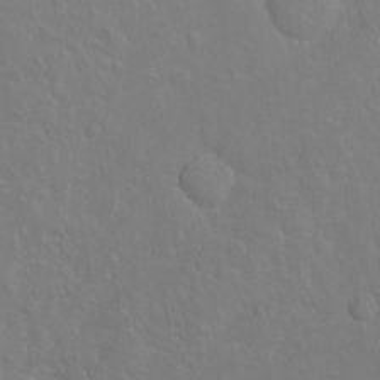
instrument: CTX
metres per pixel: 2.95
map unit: Ht
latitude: -6.6896
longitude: -37.2348
